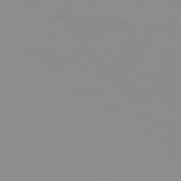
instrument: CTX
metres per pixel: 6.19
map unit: Hpe
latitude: 74.7813
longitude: -128.7813
